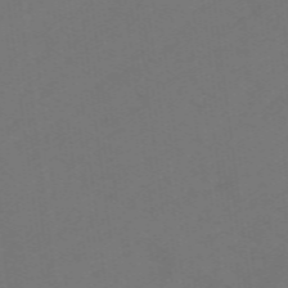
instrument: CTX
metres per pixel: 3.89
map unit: eHb
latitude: -49.9745
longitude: 83.7100
